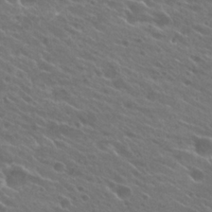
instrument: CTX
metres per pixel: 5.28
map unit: Hto
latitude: 25.7638
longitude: -40.0822
